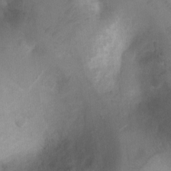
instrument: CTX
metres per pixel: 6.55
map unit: Ht
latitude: 5.0836
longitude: -30.2334
